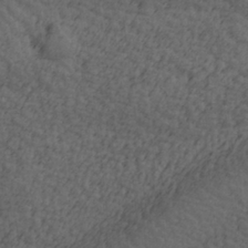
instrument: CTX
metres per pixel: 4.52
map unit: lAa
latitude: -7.3698
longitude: -123.8583
